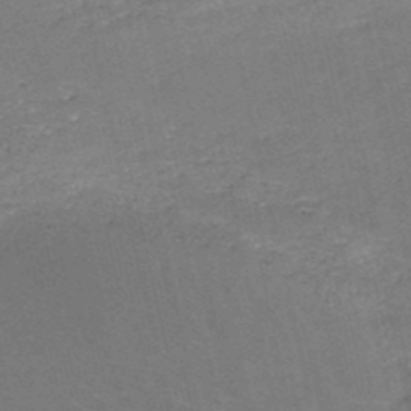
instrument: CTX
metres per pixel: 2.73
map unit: HNb
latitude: -50.7841
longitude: -48.8569
